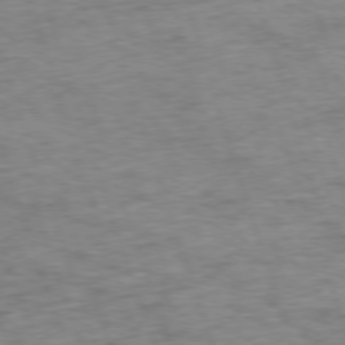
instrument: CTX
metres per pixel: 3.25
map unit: Ap
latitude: -76.6141
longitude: -72.6302
